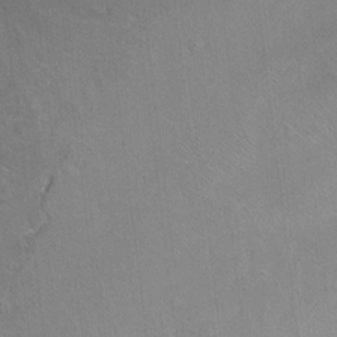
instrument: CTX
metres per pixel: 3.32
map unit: Ht
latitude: -5.2376
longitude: -36.2523
